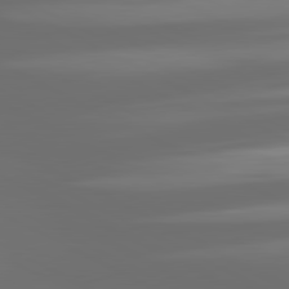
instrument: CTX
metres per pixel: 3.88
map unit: lApd
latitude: 80.9703
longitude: -138.8191
